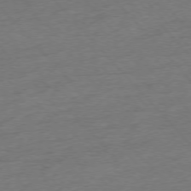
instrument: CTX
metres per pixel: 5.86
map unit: Hpe
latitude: -76.7463
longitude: -11.7261
